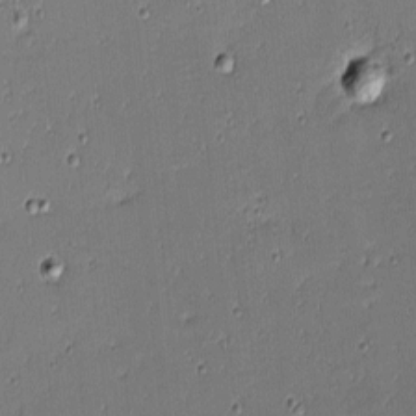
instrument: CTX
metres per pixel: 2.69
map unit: eHh
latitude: -3.7855
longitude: -82.4223
